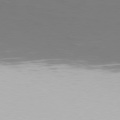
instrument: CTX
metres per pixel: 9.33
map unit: Hpe
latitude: 76.7435
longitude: -127.9906
